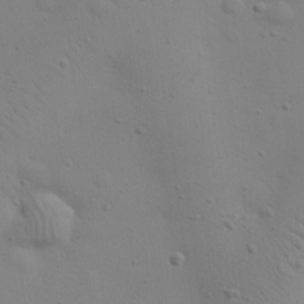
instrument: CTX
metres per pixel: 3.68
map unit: eHh
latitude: 24.6112
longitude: -69.7828
